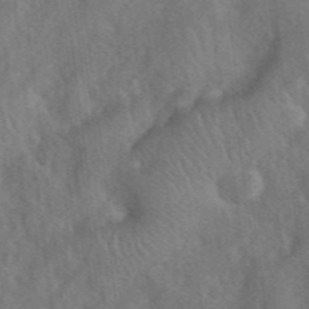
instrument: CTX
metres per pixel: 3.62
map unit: eHh
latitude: 39.9339
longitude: -56.3656
